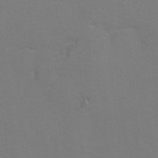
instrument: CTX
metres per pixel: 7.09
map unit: Hto
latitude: 7.1781
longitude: -35.8772
